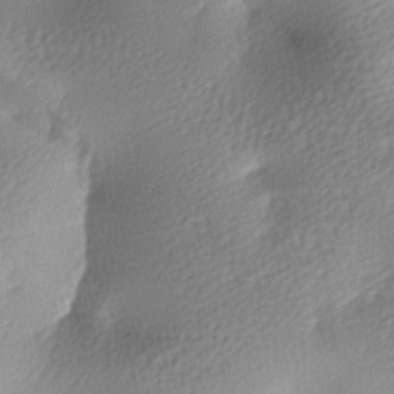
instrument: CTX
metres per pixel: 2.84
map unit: lAa
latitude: -8.8219
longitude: -127.3482
